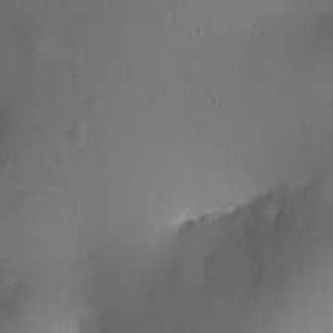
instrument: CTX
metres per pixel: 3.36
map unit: HNhu
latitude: 8.4034
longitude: 8.7274
